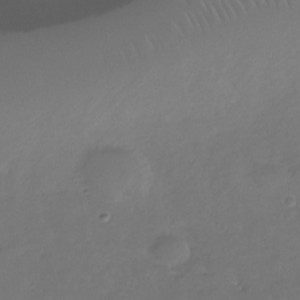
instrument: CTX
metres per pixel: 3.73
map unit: Nhe
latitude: -33.0298
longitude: -92.2900
